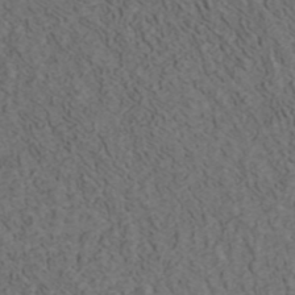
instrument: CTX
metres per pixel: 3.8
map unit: ANa
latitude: 42.6302
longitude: 29.8611
